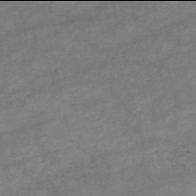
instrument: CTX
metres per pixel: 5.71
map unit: HNb
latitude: -54.0094
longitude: -41.3670
